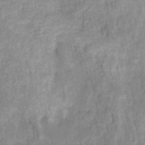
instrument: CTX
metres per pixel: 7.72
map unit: HNhu
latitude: -27.5588
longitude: 73.5399
